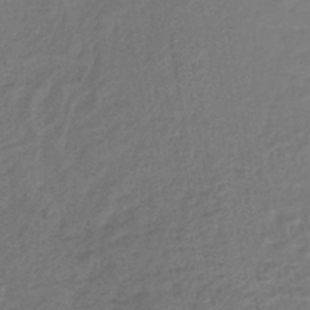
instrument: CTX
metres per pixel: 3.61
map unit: lHb
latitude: -42.8408
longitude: 64.6897
